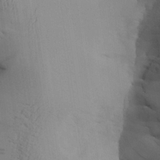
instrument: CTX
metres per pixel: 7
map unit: Aa
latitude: 26.4412
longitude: -132.1389
